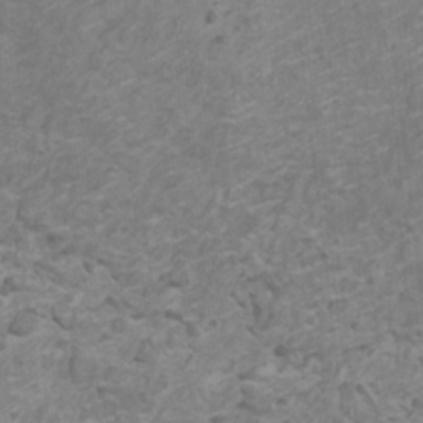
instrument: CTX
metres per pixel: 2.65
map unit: HNhu
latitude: -1.0487
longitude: 2.6140
